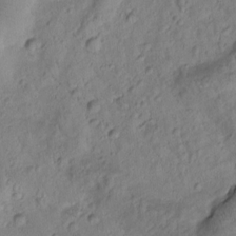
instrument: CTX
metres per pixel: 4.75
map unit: Htu
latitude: -0.3496
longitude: 174.7274
